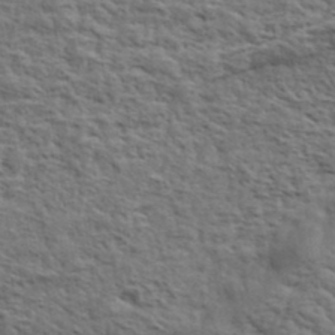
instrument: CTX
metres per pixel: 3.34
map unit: eHh
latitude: 37.3671
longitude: -82.1955
